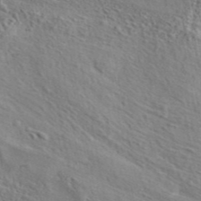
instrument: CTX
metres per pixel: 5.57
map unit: eAb
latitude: 43.4993
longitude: 114.2739
